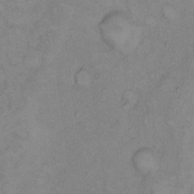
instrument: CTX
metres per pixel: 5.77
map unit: Hto
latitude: 6.7813
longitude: -61.5371
